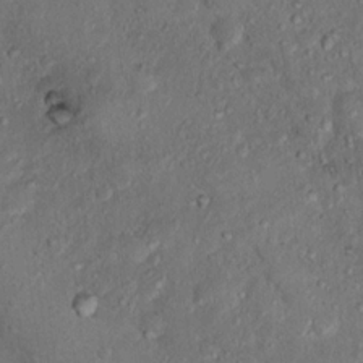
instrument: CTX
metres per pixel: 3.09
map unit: Nhu
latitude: 15.8206
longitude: -30.3657
